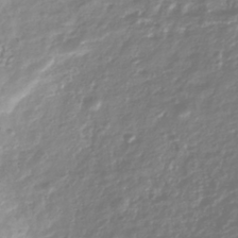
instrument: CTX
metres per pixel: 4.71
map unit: Nhu
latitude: -40.3495
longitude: -82.2522
